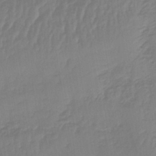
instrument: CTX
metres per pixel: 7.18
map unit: lHb
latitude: -42.5762
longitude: 59.5399
